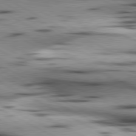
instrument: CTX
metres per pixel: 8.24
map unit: lApd
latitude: 80.6113
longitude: 156.3306
